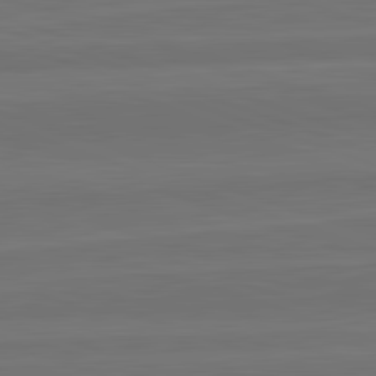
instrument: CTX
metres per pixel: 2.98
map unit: lApd
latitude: 82.7057
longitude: 164.2551
